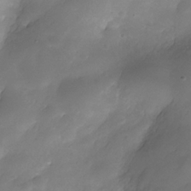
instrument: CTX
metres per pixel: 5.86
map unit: Nhe
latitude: -35.5399
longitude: -145.8394
